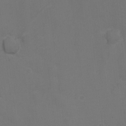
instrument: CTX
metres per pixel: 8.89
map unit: Ht
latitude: -6.8408
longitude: -21.4427
